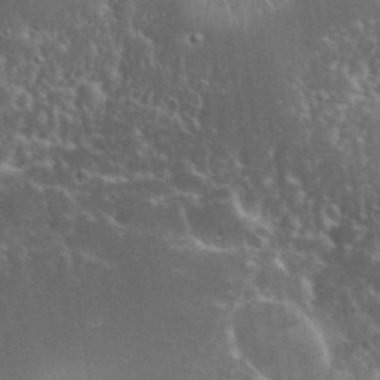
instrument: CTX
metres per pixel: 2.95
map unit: eHh
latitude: 36.1767
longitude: -61.4804
